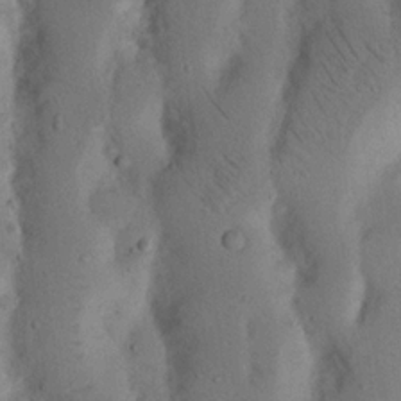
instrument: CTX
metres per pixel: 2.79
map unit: Nhu
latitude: 18.5356
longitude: -75.8394
